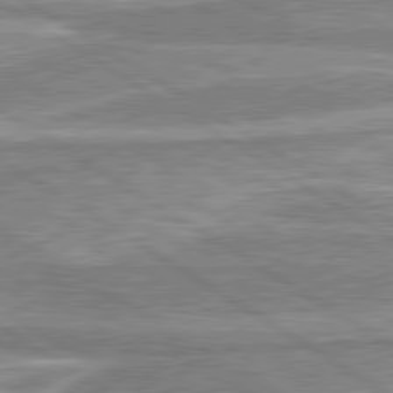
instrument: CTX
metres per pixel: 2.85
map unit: lApd
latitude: 80.3467
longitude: -176.7624
